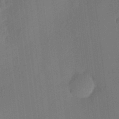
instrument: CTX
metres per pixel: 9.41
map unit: eHh
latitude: 4.3845
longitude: -73.5749
